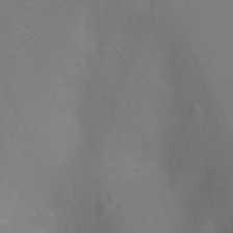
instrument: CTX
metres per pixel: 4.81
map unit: Ht
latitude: -3.4832
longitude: -25.8772
